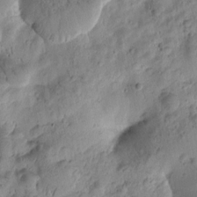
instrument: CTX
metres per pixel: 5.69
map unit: Htu
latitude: -2.9730
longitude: 171.4455
